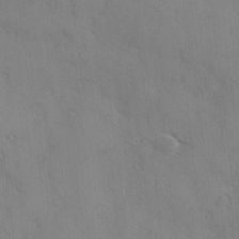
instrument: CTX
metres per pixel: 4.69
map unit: Ave
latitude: 0.0633
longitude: -111.7828
